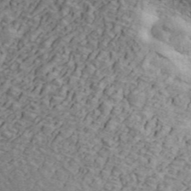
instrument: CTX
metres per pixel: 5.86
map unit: ANa
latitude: 43.8772
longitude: 47.7666
